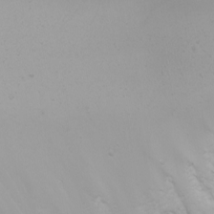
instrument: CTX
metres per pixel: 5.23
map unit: Nhu
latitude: -6.9919
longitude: -80.0444
